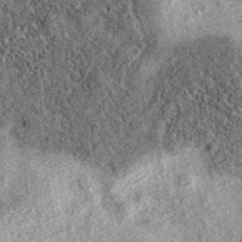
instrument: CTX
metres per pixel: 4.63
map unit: eAb
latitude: 37.7449
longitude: 106.6707
